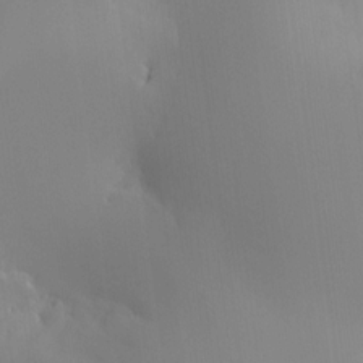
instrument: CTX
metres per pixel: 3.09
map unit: HNhu
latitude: 10.3656
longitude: 15.6722
